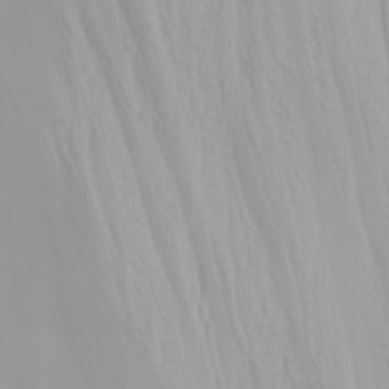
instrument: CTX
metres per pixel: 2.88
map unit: Nhu
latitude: -4.7463
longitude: -79.4238
